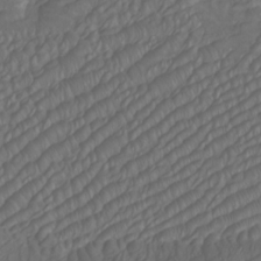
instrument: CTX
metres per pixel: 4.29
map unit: Htu
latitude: -7.2943
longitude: -68.8191
